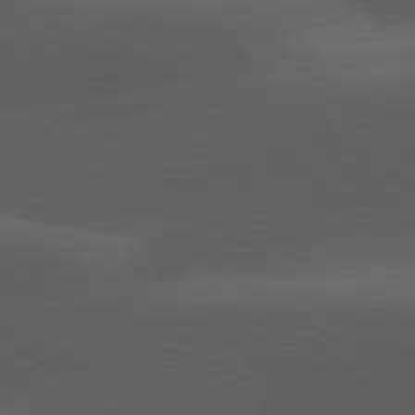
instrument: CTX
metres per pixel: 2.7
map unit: lApd
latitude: 78.1200
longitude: -54.7057
